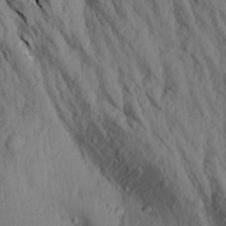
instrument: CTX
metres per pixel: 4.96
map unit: Aa
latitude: 17.4237
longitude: -146.0444
